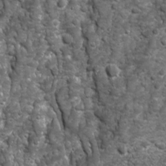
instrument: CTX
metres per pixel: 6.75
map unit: Ave
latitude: 16.4223
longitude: -132.9136
